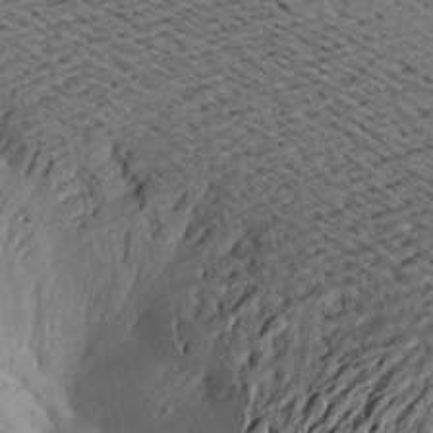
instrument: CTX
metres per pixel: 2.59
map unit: Aa
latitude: 19.3292
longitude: -144.7246
